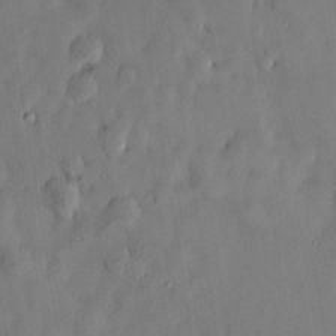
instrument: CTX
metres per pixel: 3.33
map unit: HNhu
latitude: 14.9325
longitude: 12.1795
